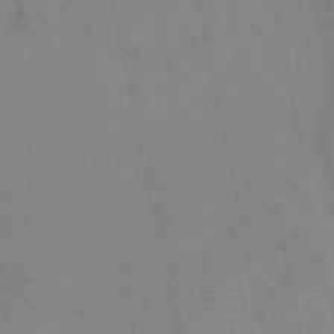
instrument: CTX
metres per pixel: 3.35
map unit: eAb
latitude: 50.1955
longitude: 106.0283
